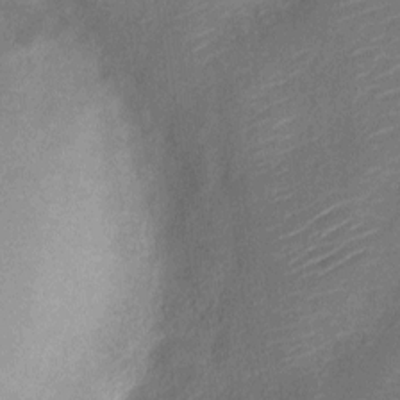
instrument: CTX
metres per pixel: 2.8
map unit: Nve
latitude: -18.8975
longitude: 108.5574
